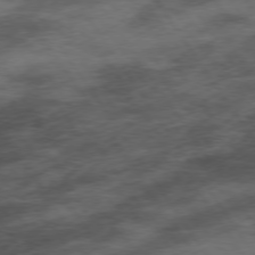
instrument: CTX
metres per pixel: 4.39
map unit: Hpe
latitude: 73.9528
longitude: -142.7624
